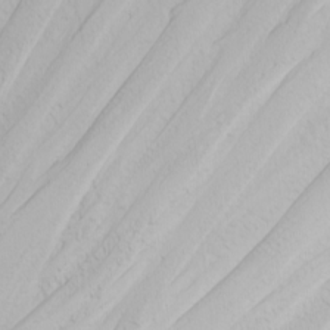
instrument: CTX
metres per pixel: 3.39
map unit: Nhu
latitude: -0.1795
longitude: -75.5749
